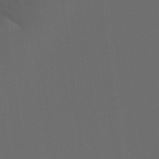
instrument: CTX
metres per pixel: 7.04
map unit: Htu
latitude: -7.7855
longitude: -48.5357
